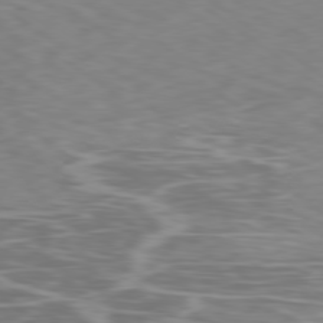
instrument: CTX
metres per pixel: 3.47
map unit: Ap
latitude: -79.7099
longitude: -73.5560
